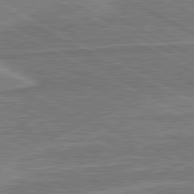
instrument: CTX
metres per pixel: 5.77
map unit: lApd
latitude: 81.1025
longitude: 142.4062
